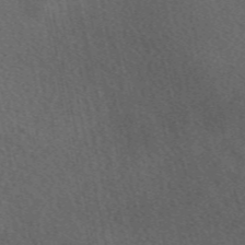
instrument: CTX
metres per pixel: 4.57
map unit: eAb
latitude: 49.5938
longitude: 116.7085
